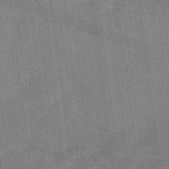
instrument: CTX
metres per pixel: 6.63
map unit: Ave
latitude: 11.4616
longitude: -106.5546
